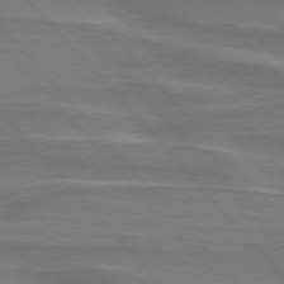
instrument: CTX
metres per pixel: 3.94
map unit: lApd
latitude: 75.6127
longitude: -81.3293
